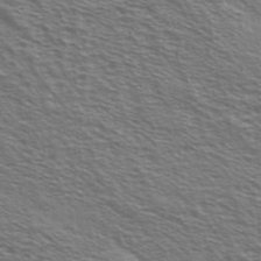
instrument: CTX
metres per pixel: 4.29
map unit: Ave
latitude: 37.8584
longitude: -109.2159
